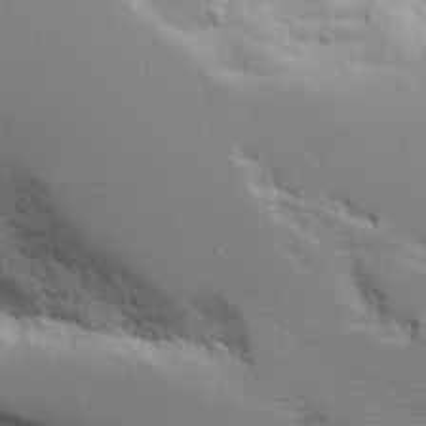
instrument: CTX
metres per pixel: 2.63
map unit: Aa
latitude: 19.4615
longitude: -126.4790
